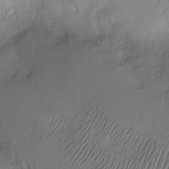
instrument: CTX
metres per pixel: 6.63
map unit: Nve
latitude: -10.5763
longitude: 173.4076
